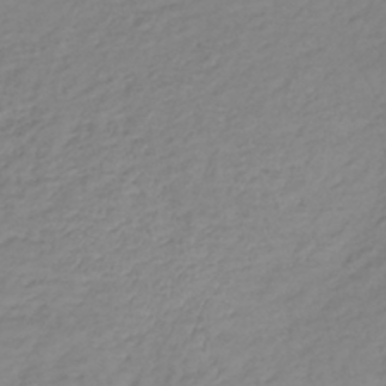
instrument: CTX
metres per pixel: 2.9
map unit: lHb
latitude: -36.7085
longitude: 69.6910
